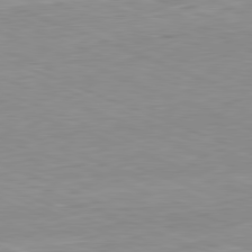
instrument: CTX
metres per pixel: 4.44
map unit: Hpe
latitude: -82.2361
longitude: 14.4629
